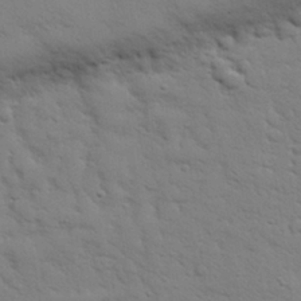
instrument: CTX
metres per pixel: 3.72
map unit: eHh
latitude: 28.1767
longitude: -75.2159
